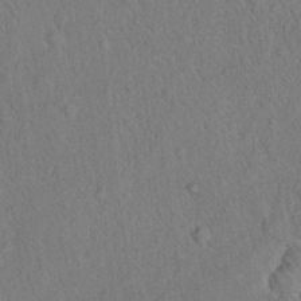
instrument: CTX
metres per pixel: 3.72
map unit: eHh
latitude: 18.5168
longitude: -62.3090
